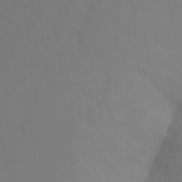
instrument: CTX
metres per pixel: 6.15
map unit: Ht
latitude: -10.5763
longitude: -34.6868
